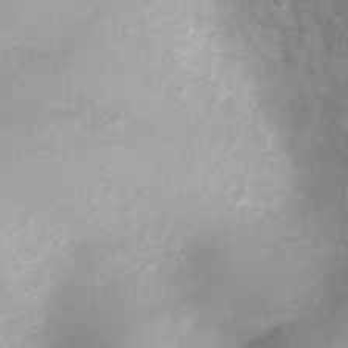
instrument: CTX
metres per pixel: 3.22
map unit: Nhu
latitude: 0.5356
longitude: -18.1577
